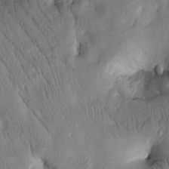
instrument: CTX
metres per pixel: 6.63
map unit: Htu
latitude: 2.4034
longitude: 178.0661
